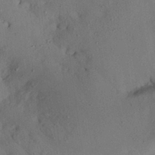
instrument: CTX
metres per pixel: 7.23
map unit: Nhu
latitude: 27.1214
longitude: -71.7072
